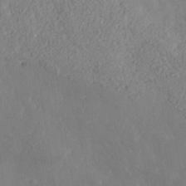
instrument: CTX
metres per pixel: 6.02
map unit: Nhe
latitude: -37.1998
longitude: 139.7667
